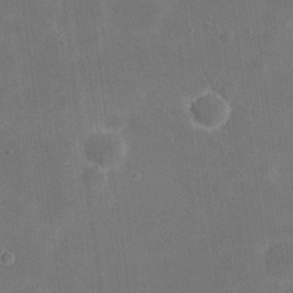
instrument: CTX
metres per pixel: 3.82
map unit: eHh
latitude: 20.1200
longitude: -65.9906
